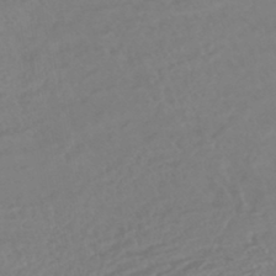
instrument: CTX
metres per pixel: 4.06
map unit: lHb
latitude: -43.3320
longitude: 77.3888
